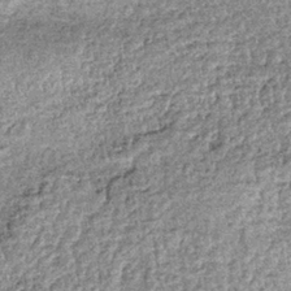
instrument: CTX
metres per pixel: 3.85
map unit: lHb
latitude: -36.0094
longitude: 66.2740
